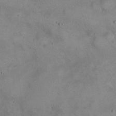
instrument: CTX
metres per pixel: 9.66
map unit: eHh
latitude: 21.1592
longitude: -59.9906
